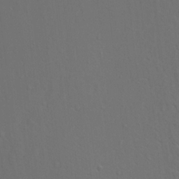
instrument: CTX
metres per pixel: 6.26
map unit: Aa
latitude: 19.5749
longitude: -142.1578
